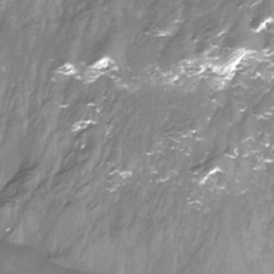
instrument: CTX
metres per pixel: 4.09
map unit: Htu
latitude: -14.5385
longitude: -45.8016
